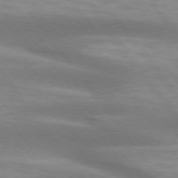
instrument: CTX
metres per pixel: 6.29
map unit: lApd
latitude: 74.8002
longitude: -50.1577
